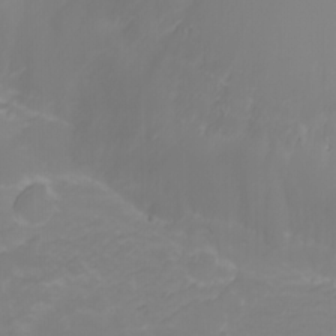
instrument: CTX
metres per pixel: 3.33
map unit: Nhu
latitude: -1.5211
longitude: -77.7260
